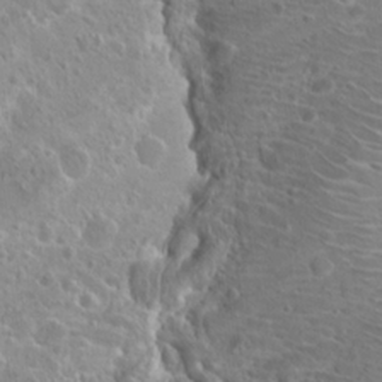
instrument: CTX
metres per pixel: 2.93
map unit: Hto
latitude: 20.7435
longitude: -40.9324
